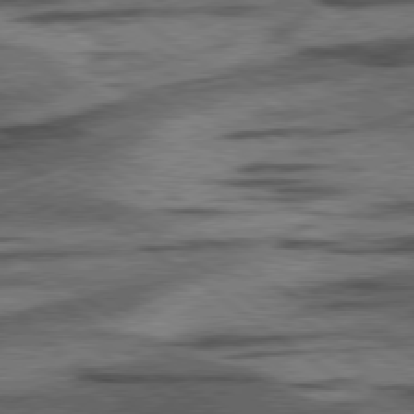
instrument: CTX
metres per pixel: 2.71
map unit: lApd
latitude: 78.3656
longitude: -53.2915
